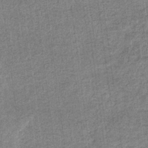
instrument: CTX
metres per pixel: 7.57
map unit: eHb
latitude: -36.2928
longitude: 80.1417
